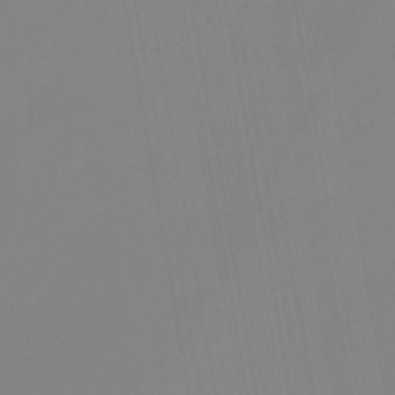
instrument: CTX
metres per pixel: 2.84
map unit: lHb
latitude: -49.5022
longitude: 74.3307
